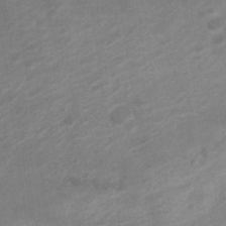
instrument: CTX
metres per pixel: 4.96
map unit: Nve
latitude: -19.5966
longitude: 106.5763
